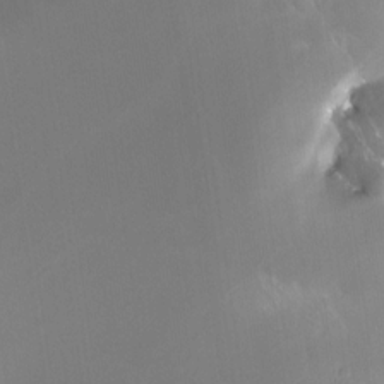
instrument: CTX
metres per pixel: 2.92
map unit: Nhe
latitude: -27.6532
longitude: -110.6680
